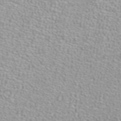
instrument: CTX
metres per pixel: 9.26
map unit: ANa
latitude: 39.7827
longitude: 23.7478
